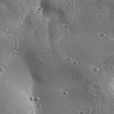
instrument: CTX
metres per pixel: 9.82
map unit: Aa
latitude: 32.9514
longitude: -134.2333
